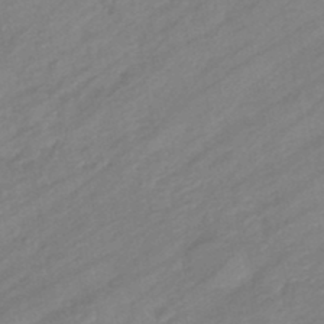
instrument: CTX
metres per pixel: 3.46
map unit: eHb
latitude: -44.5007
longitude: 85.6910
